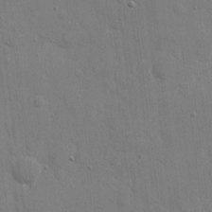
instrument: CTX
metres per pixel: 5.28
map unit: eHh
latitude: 8.1389
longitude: -67.6316
